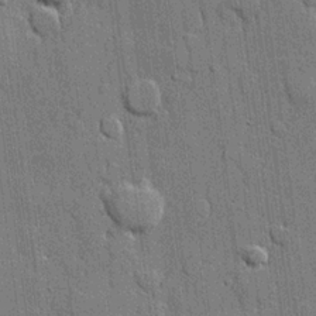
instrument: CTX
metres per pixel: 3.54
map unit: lHvf
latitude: 21.1403
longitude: 145.6911
